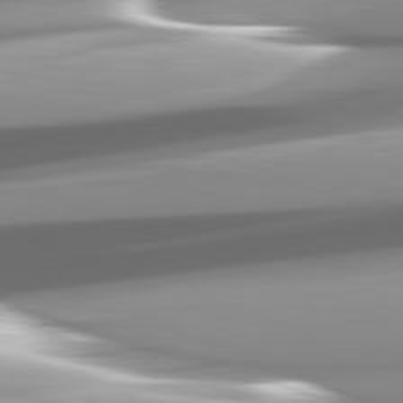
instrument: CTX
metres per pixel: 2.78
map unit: lApd
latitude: 82.3845
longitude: -147.5372
